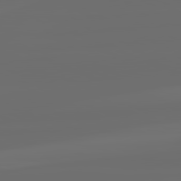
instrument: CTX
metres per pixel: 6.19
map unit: lApd
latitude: 82.3467
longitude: -164.1767
